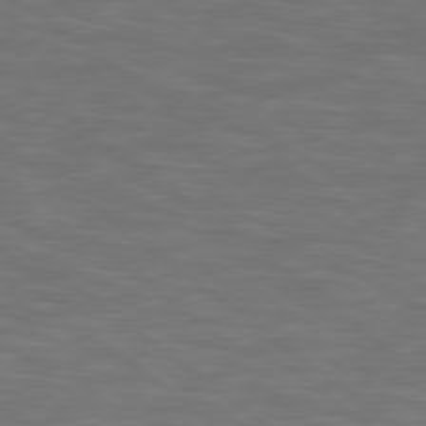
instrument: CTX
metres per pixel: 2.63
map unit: Hpe
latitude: 78.4034
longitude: 175.4643
